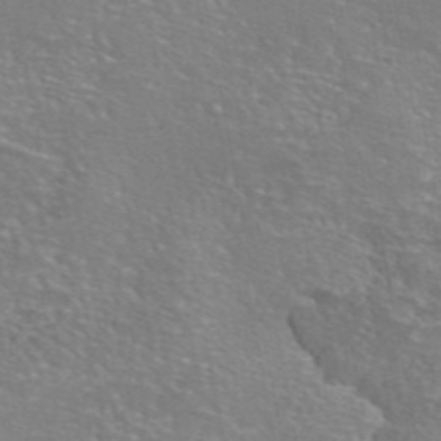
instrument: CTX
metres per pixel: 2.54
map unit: eAb
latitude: 45.9150
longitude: 106.2551
